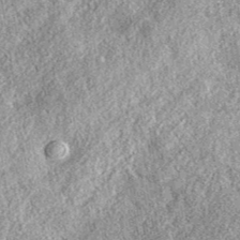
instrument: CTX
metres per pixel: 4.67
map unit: eAb
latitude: 38.7057
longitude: 108.3684
